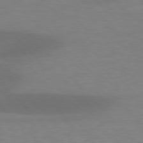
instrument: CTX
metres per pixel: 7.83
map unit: lApd
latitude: 77.0458
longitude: -59.1592
